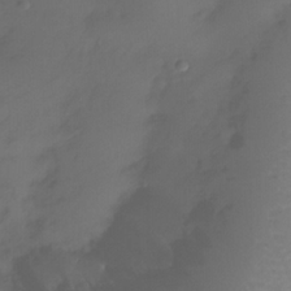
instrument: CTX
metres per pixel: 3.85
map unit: Ht
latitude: -13.9745
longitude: -50.8947
